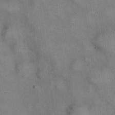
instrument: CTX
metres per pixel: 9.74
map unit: eHh
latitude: 22.1011
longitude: -61.2726
